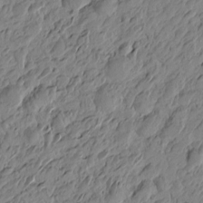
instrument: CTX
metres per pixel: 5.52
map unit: Htu
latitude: -3.2375
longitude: -175.6694
